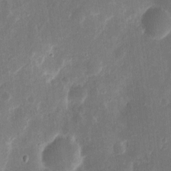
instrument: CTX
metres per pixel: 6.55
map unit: eHh
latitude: 10.2145
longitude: -72.4601
